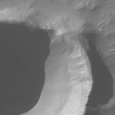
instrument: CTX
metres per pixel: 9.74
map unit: Nhu
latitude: -30.0472
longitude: -73.4049
